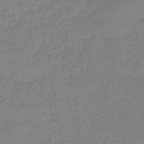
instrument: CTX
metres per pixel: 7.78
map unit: eHb
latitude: -46.0283
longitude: 83.1053
